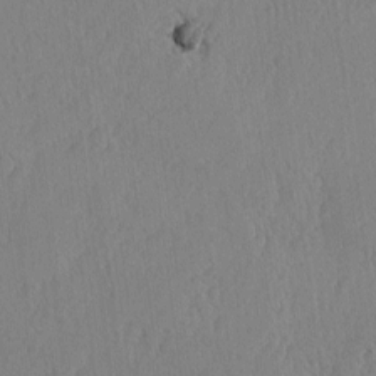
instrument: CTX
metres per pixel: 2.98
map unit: lAvf
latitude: -5.5399
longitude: -114.9891
